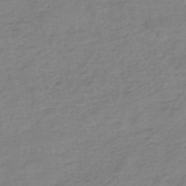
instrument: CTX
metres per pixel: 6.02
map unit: eHh
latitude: -44.8408
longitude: -29.7827
